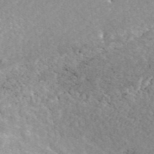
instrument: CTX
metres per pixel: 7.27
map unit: ANa
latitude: 42.4979
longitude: 26.2928
